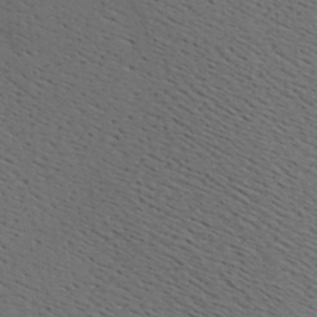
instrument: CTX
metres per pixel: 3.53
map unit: Hve
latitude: 2.8758
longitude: -125.7260
